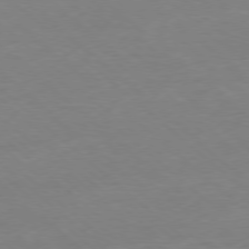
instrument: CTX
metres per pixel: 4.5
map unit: Hpe
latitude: -78.4251
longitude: -20.5924
